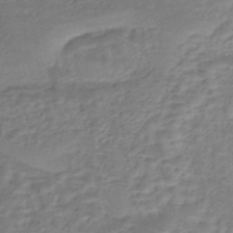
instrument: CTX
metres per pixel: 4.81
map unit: Nhe
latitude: -46.4818
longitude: 152.5384
